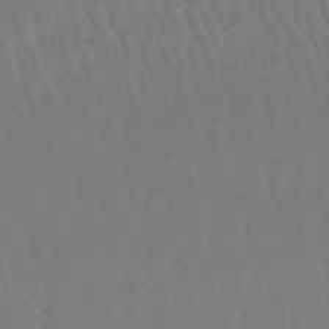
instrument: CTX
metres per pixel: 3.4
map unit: lHb
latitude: -47.2376
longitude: 75.1054
